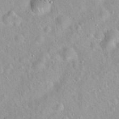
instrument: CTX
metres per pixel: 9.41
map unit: Hto
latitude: 21.3104
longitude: -52.9325
